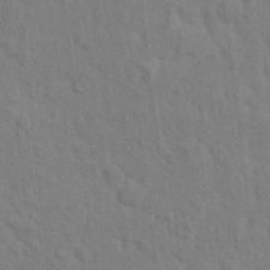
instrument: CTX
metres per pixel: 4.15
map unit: Hto
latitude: 14.2901
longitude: -37.8584
